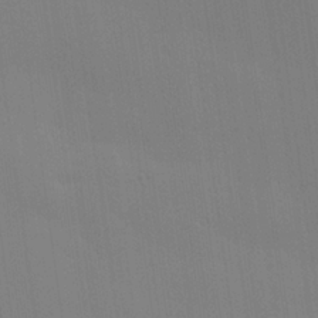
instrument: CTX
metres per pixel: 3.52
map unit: Hve
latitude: 26.2901
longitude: -91.3482
